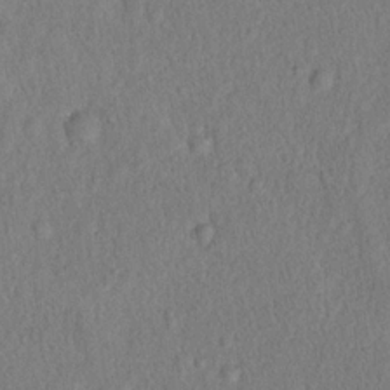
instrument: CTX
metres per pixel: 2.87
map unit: eHh
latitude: 19.0458
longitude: -62.8002
